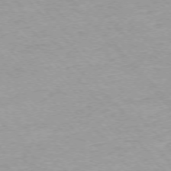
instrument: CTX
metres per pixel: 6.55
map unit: Ap
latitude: -76.0472
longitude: -87.5938
